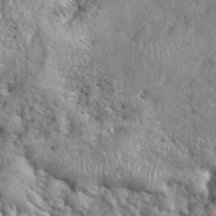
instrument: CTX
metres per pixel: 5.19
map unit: eHh
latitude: 38.9514
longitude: -56.3467
